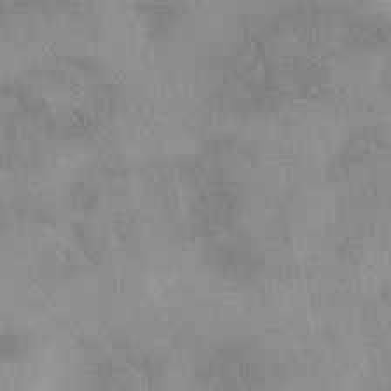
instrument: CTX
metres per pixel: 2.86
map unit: eAb
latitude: 40.2522
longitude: 109.2187
